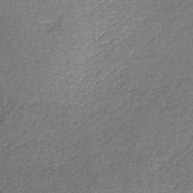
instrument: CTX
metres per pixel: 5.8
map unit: lHb
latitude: -37.7666
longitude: 61.5966
